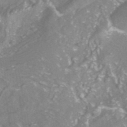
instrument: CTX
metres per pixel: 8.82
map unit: ANa
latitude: -38.2173
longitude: 97.3888
